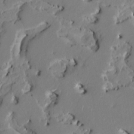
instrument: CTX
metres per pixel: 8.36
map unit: HNhu
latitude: 5.9717
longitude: -5.1970
